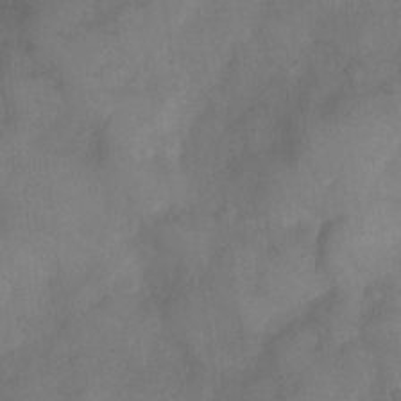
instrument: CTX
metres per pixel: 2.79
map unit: Nve
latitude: -26.5195
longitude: -148.3278
